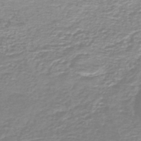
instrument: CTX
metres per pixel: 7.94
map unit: HNb
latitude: -46.0850
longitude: 52.9541
